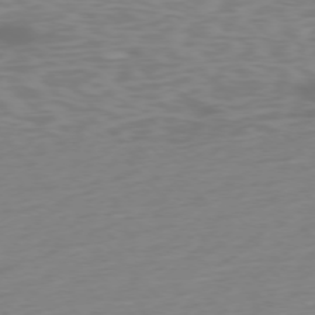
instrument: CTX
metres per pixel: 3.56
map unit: Ap
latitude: -76.4251
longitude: -63.6316
